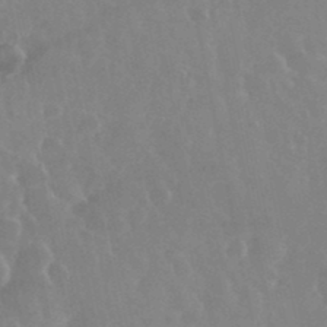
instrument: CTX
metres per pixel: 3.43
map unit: eHh
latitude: 35.5560
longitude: -59.2726
